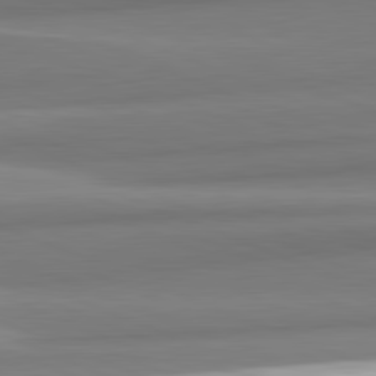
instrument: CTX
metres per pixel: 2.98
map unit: lApd
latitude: 82.1955
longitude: 178.3117
